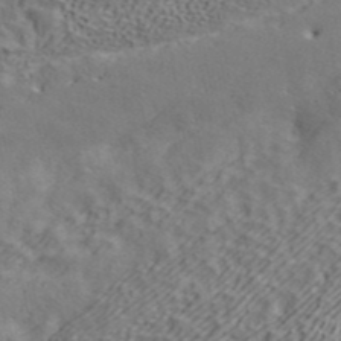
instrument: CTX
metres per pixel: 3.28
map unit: ANa
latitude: 42.4223
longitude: 55.5966
